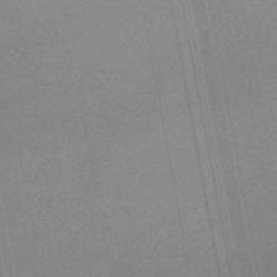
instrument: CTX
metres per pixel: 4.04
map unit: lHb
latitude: -48.1984
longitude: 68.3684
